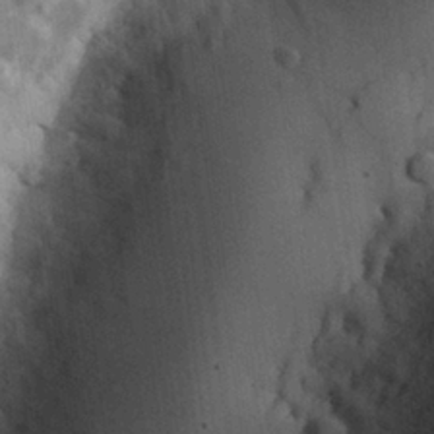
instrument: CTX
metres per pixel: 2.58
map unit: Hve
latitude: 27.0081
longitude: 147.6344
